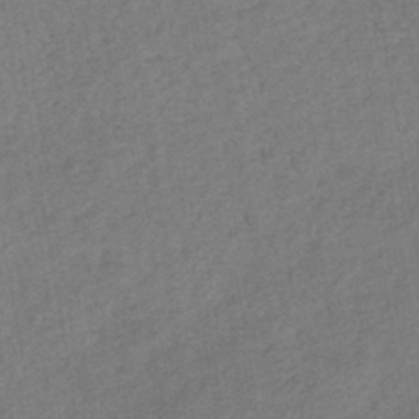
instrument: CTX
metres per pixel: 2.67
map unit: lHb
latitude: -39.8234
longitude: 72.6707
